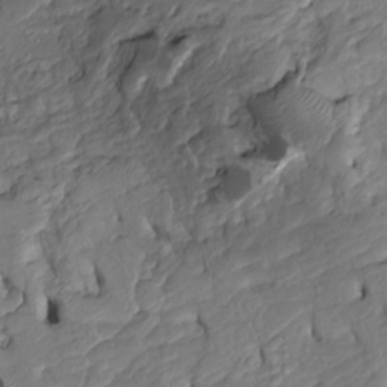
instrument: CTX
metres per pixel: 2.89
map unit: Htu
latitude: -6.5196
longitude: 154.7274
